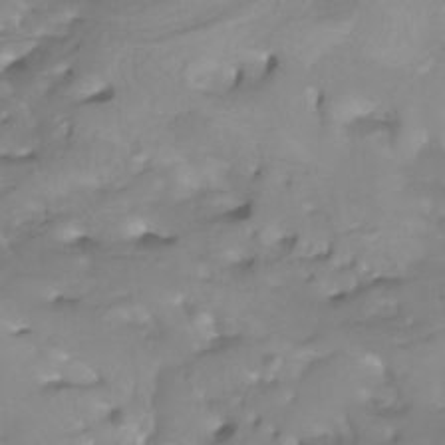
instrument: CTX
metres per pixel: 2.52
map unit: Htu
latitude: -5.1053
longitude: -76.9324
